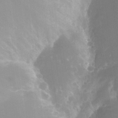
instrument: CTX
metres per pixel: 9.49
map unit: Nhe
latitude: -34.3117
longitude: -144.7246
